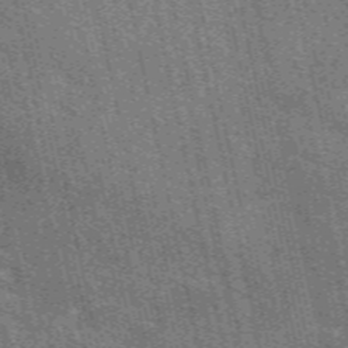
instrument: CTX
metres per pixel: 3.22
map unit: eAb
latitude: 51.2348
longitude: 114.2928
